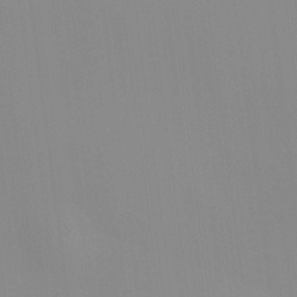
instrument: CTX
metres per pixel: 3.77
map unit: HNhu
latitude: 11.9717
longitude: 11.2943
